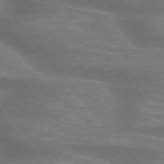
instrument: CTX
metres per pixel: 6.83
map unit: lApd
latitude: 75.0836
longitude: -58.7057
